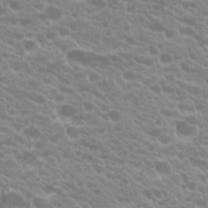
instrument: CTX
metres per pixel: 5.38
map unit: Hto
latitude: 20.1011
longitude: -35.3670
